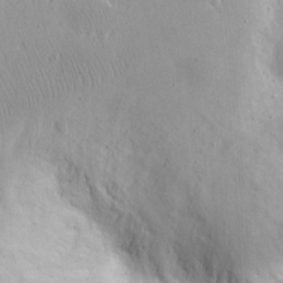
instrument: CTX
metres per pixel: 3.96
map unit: eHh
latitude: 13.1025
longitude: -72.9325
